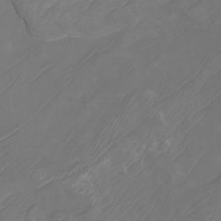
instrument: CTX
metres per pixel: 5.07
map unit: Nhu
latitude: -7.3887
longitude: -83.1781
